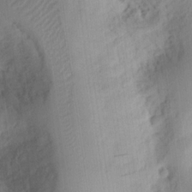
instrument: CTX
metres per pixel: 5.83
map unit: Ht
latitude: 9.3293
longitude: -74.8569
